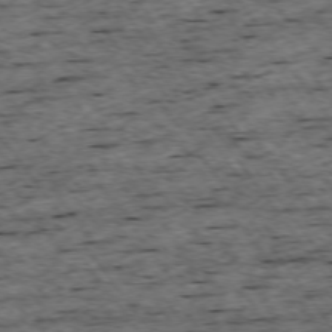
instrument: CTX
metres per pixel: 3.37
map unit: Ap
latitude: -74.6519
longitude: -87.6127
